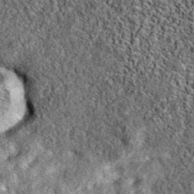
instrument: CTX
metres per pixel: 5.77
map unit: eAb
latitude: 37.9339
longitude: 106.6140
